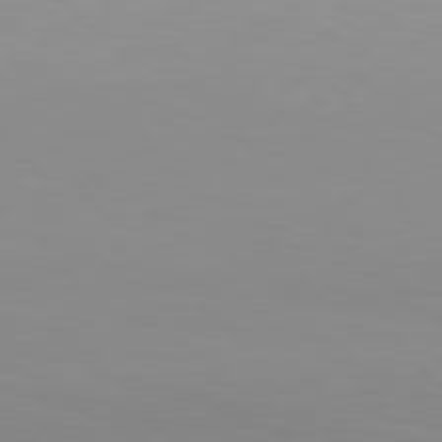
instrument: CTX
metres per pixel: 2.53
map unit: Hpe
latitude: 78.2901
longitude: -166.9702
